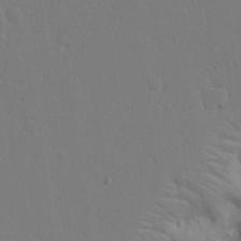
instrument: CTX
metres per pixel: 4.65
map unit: Aa
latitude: 21.3860
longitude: -124.2522
